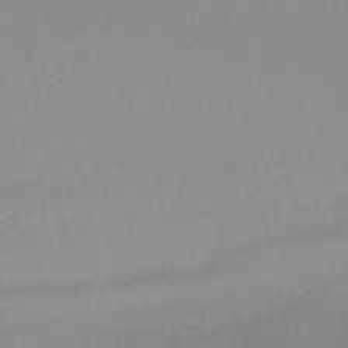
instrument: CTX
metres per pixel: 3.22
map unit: eHb
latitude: -49.8423
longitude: 77.1242
